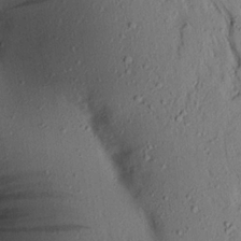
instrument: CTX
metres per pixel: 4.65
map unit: Aa
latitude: 17.6127
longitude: -148.4412
